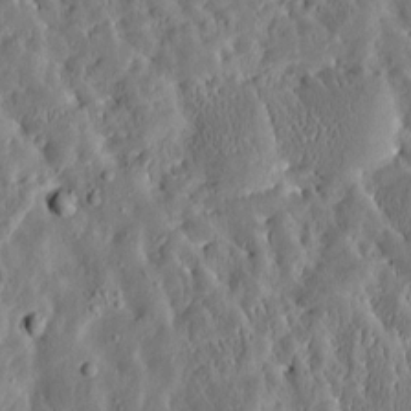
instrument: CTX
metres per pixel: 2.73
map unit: Htu
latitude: -3.5210
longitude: 174.5006
